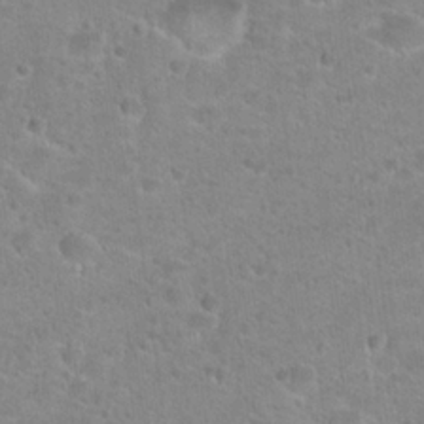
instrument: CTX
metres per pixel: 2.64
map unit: Hto
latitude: 24.8757
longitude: -48.5735
